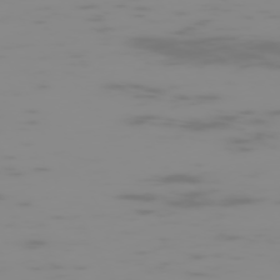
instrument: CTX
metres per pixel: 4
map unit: Hpe
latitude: -74.2551
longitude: 5.8611
